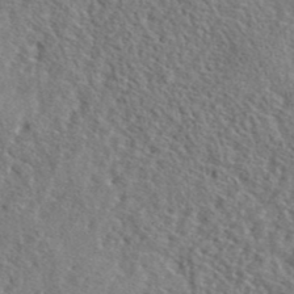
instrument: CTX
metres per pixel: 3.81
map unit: lHvf
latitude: 42.1389
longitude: -87.9150
